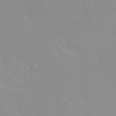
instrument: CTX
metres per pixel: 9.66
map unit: Nhu
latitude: 30.2334
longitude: -56.7813
